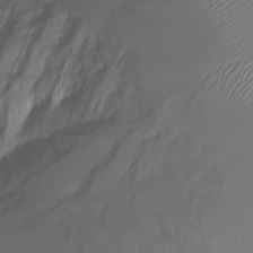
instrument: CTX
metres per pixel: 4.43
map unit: Nhu
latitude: -22.6330
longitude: -56.5734
